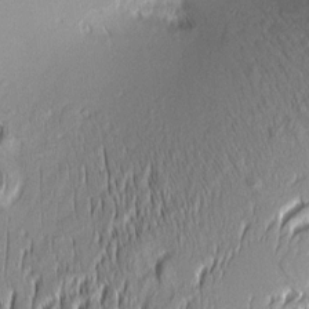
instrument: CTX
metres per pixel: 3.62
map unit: Aa
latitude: 8.4790
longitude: -131.6316
